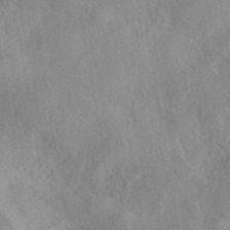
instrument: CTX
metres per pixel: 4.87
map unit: eAb
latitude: 39.9339
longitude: 112.5763
